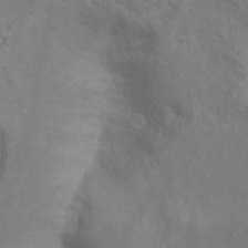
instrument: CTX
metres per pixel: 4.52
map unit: Ht
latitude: 10.8758
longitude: -40.6868
